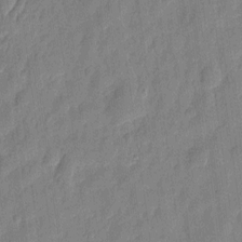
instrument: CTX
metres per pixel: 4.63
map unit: eHh
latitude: 7.6505
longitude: -74.0444
